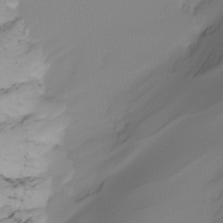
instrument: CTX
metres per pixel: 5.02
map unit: Nhu
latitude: -4.5762
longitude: -91.9906
